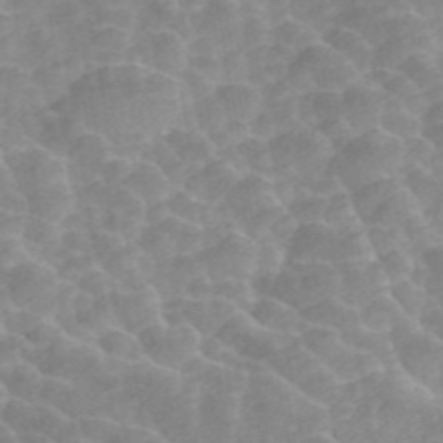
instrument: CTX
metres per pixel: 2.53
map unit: ANa
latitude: 45.5182
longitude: 24.4062
